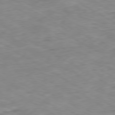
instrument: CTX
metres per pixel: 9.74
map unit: Ap
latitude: -80.2551
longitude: -74.1767
